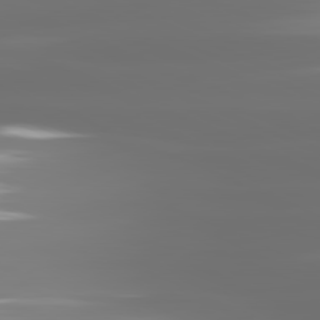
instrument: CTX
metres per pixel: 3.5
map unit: lApd
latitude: 81.4804
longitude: -138.1200
